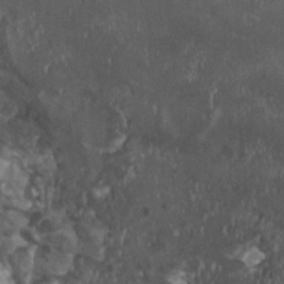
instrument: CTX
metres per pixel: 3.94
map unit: HNhu
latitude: 1.9906
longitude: 3.7666
